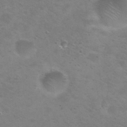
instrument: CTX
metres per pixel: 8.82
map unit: Nhu
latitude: 29.3859
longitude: -48.0633
